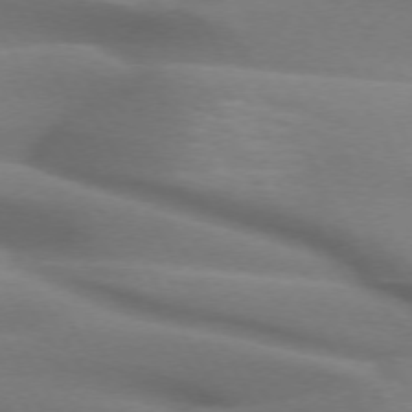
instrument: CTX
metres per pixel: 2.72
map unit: lApd
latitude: 72.0633
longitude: -51.7638
